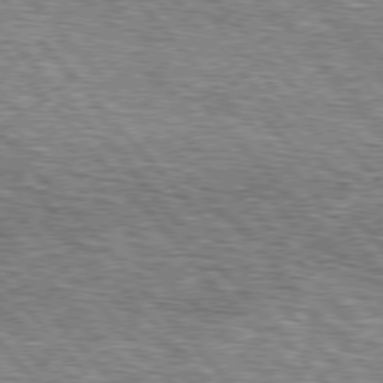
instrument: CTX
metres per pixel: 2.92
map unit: lApd
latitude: 76.7057
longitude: -74.1956
